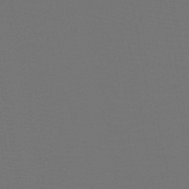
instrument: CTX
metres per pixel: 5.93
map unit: HNb
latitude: -47.9367
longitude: -42.9892
